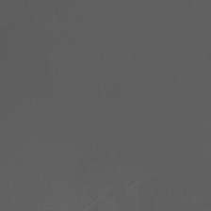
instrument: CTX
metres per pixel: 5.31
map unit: Htu
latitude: -7.1998
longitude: -73.5938
